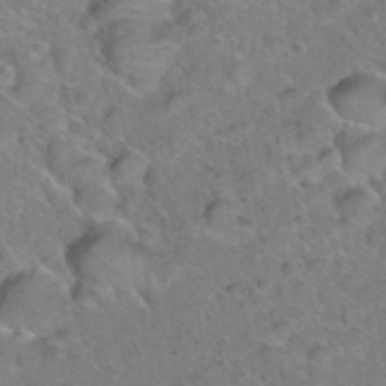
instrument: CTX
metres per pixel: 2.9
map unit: Hto
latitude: 35.9906
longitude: -48.7813
